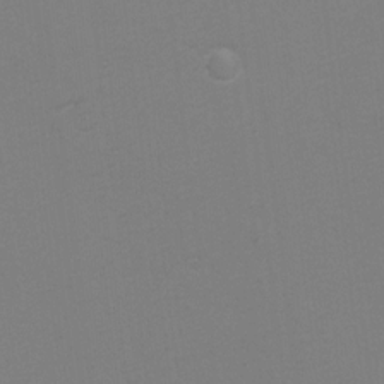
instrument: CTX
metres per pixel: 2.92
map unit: Hto
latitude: 7.0836
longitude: -35.9906
